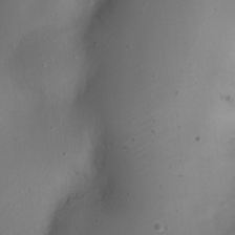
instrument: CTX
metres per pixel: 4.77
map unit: Nhe
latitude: -19.4265
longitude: 144.7085
